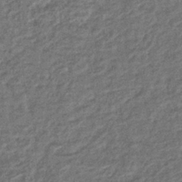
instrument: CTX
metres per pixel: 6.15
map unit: lHb
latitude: -40.7652
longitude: 70.9542
